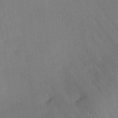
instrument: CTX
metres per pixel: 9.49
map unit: Hve
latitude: 25.6127
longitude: -90.8191
